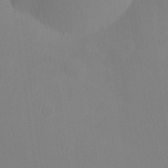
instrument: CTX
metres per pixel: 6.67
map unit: Nhu
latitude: -8.6140
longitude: -47.8206
